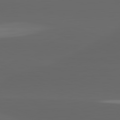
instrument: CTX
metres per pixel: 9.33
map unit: lApd
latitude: 82.7624
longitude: -135.1592
